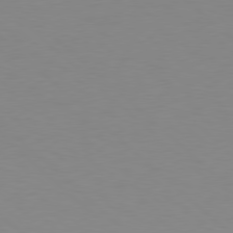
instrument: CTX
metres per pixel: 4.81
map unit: Hpe
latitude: 78.3656
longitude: -164.7246
